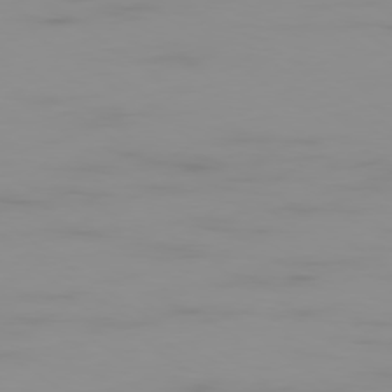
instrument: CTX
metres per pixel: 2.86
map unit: Ap
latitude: -79.3320
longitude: -95.1214
